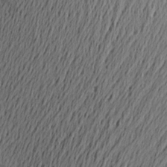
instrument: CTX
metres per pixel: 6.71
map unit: Aa
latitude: 22.7057
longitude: -144.6301
